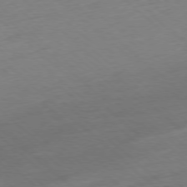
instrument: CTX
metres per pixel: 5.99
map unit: Ap
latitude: -77.8611
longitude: -97.1592
